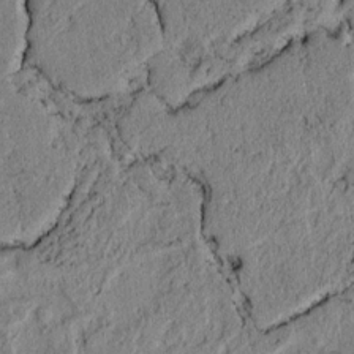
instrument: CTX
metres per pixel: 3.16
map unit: lAvf
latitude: 6.2711
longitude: 164.0283
